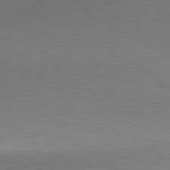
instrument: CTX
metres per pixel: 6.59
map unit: lApd
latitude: 80.6868
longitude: 155.0865
